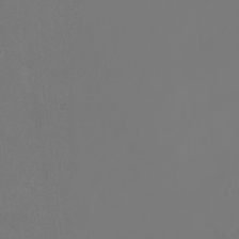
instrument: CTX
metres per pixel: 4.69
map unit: eHh
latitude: -3.7666
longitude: 19.7667
